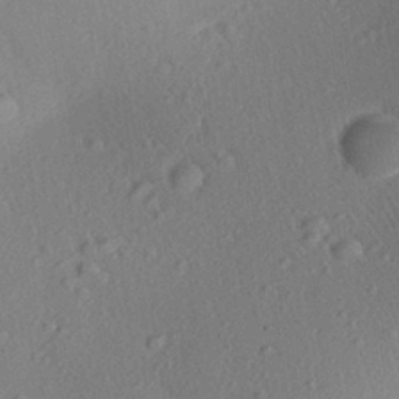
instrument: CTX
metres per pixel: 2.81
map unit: Aa
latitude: 27.5938
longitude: -141.8205
